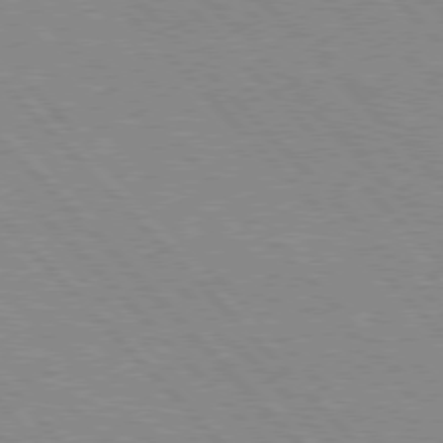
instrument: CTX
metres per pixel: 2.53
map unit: Hpe
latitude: 76.8380
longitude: -126.4412
